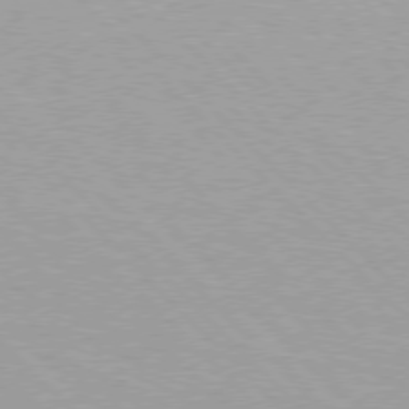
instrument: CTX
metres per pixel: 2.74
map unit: Hpe
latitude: 76.3845
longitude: -156.3467
